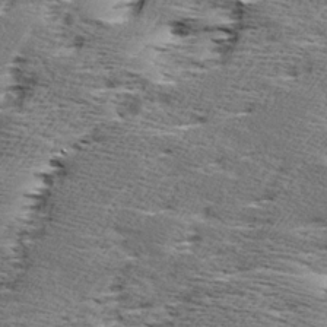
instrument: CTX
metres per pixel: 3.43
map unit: Ave
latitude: 16.9325
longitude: -137.7072
